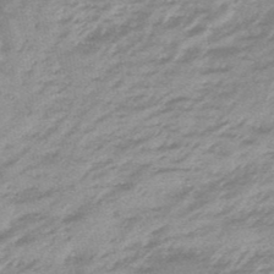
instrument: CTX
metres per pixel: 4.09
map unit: lHb
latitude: -48.0094
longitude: 83.2376
